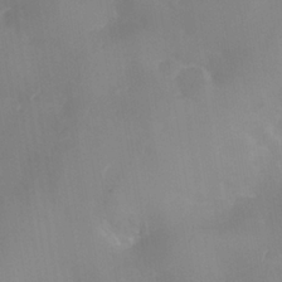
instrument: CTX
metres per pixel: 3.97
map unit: Nhe
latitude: -37.5399
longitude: -117.6883
